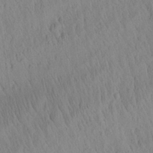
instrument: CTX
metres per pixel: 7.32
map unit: Aa
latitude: 26.5357
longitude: -141.7449
